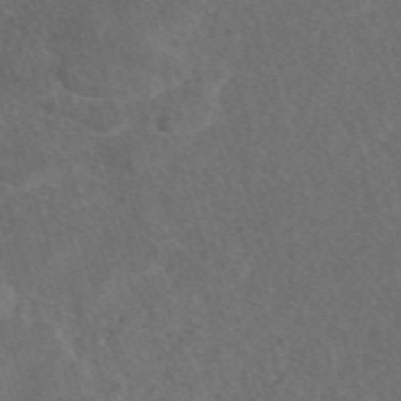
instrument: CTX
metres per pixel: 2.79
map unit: eAb
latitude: 47.7828
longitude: 117.5966
